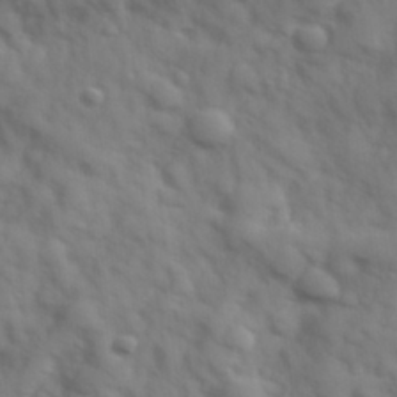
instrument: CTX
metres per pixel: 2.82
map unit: Hve
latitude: 32.3467
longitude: 150.8030
